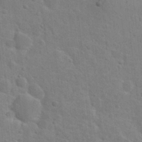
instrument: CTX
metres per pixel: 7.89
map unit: Hto
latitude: 21.9717
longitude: -47.5938
